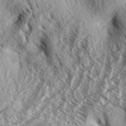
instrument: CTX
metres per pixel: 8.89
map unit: Aa
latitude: 33.7072
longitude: -137.7450
